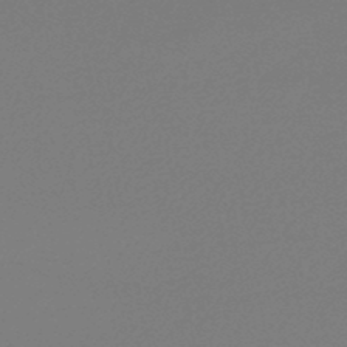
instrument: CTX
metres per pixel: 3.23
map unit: lHb
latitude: -47.0864
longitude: 69.3887
